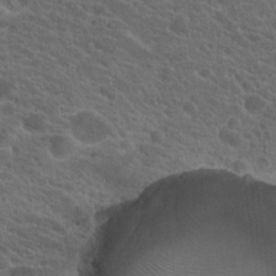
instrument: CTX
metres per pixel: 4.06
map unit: Hto
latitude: 19.2915
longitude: -34.5356
